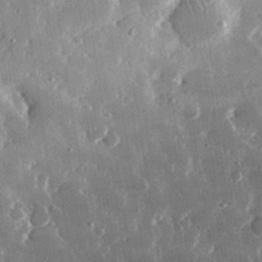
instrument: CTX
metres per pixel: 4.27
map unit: lHvf
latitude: 31.0837
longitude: -91.6694
